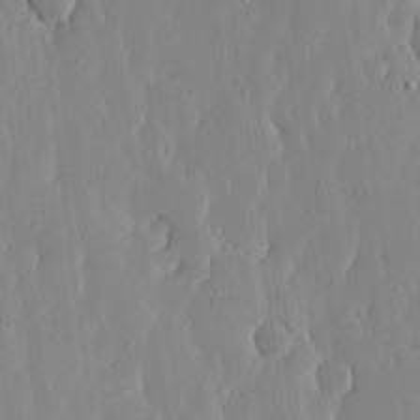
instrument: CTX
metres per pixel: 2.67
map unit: lHvf
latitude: 17.3104
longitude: -115.0269
